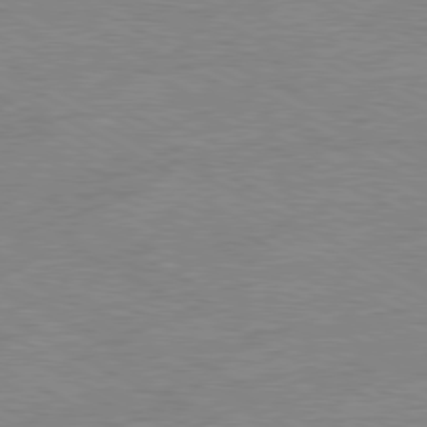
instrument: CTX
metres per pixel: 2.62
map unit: Ap
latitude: -81.0298
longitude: -86.7813
